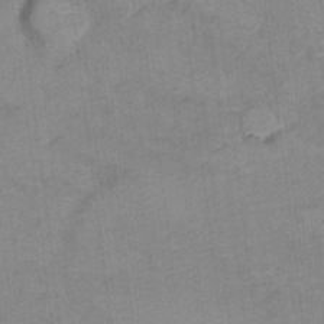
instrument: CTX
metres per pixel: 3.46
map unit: Hto
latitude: 7.0458
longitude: -36.8569
